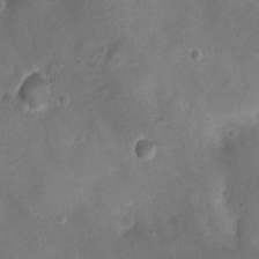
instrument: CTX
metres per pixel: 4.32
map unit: Ht
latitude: -3.1809
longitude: -19.4615
